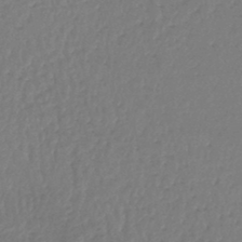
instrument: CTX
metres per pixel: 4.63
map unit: lHb
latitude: -45.7667
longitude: 63.1809
